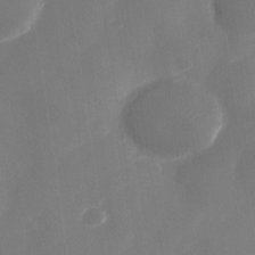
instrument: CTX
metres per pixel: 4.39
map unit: Nhe
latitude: -33.9178
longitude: -144.7813
